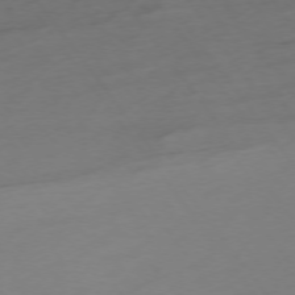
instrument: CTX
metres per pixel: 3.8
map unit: Hpe
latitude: -75.5211
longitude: -16.1389
